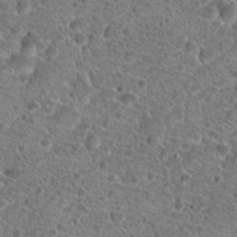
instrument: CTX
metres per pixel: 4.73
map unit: Hto
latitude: 19.7638
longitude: -41.2725
